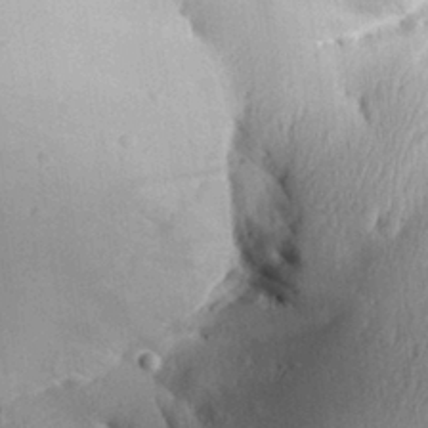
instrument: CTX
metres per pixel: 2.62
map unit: Aa
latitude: 29.6127
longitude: -137.1026
